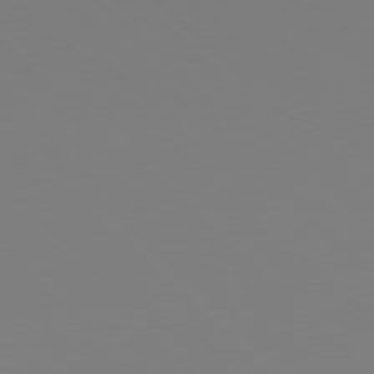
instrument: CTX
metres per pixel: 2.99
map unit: Hpe
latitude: 77.5182
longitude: -132.4412
